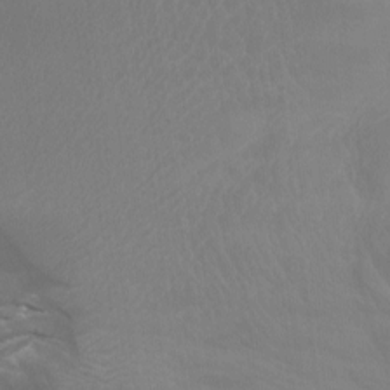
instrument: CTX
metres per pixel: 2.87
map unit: Aa
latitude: -8.7841
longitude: -78.7624
